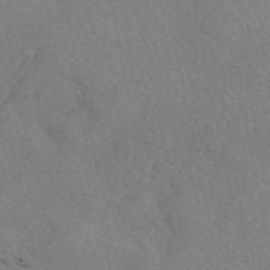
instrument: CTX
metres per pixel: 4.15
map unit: eAb
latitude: 50.2144
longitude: 109.2187
